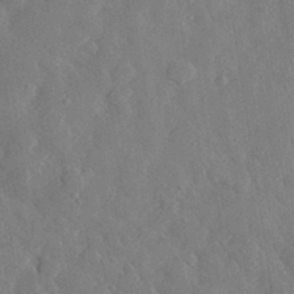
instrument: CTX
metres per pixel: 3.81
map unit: lHvf
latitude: 32.9892
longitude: -86.1200
